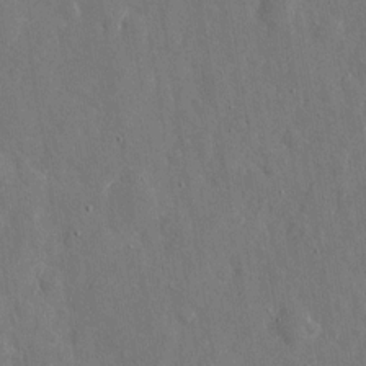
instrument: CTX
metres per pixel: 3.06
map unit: eHh
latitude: 11.4993
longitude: -69.8395
